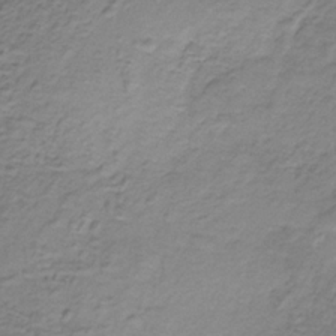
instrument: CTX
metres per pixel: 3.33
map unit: HNb
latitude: -32.9920
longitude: 57.8044
